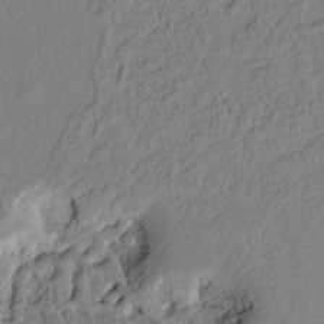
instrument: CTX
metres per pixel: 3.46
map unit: Htu
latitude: 1.5938
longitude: 175.6532
